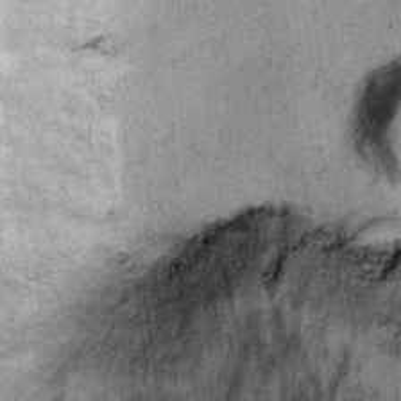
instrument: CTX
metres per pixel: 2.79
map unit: Ht
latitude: 9.4615
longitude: -37.5371
